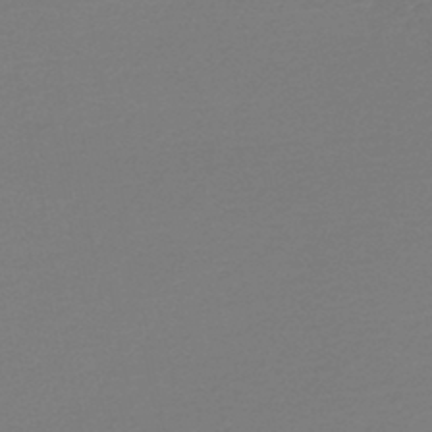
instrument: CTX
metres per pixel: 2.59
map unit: lHb
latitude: -46.1605
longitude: 66.1228
